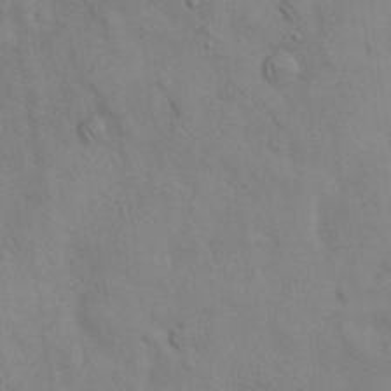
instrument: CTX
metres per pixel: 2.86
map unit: Nhu
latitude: 28.1200
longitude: -69.6883
